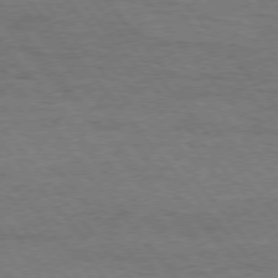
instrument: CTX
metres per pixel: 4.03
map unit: Hpe
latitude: 75.4426
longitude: -151.6694
